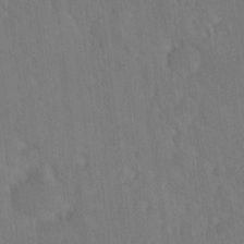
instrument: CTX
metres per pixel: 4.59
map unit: Ave
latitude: 19.2348
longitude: -137.1970
